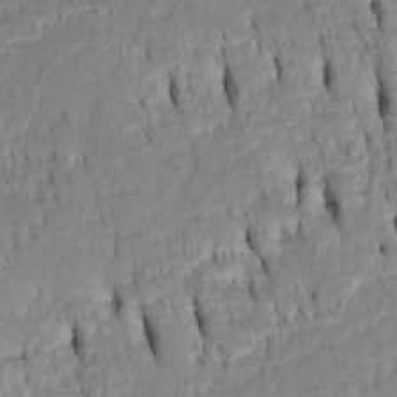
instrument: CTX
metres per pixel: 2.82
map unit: Htu
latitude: -4.4062
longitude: 152.0283
